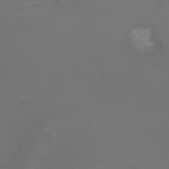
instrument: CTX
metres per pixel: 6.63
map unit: Nhu
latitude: -8.7274
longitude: -95.4049
